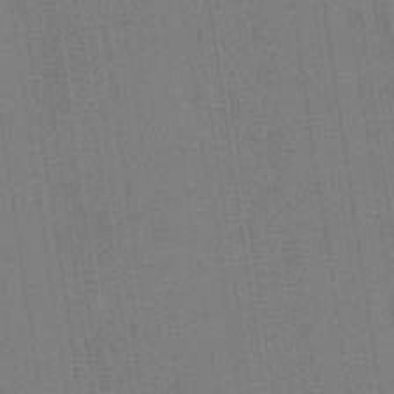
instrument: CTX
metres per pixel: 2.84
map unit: eHb
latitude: -34.9920
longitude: 73.6533
